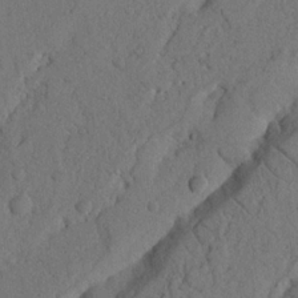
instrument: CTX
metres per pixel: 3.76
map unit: Nhu
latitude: 21.3293
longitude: -75.6505
